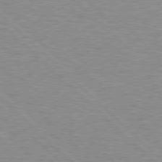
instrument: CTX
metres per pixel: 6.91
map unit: Hpe
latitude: 76.9513
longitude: -156.9702
